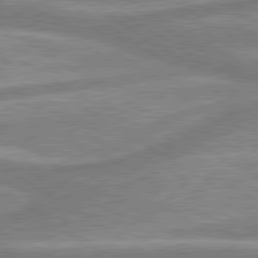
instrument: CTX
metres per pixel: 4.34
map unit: lApd
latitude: 80.2145
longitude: -177.1214
